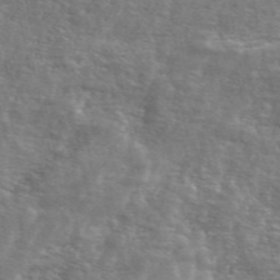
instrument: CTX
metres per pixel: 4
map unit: ANa
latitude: 48.8758
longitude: -76.3467
